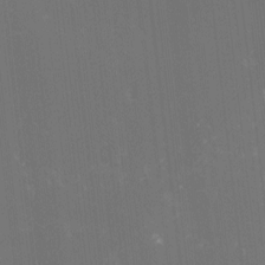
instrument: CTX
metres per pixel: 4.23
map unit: lHvf
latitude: -14.0661
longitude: -101.0648
